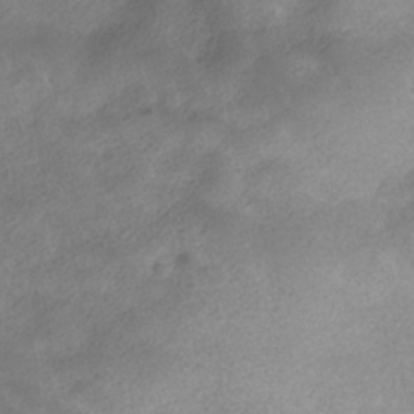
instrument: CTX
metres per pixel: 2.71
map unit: ANa
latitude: -37.0108
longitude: 94.9919
